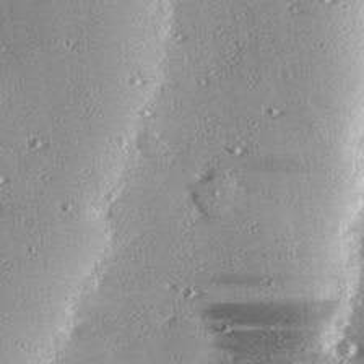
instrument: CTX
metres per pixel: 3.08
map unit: eHh
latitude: 23.0836
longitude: -89.6505
